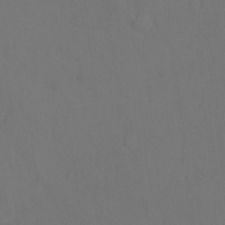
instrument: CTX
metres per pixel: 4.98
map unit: Hto
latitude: -0.3496
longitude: -33.6316
